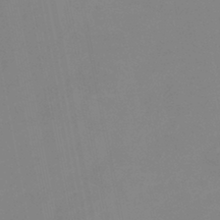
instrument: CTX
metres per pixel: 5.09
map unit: eHb
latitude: -37.6344
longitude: 74.9353
